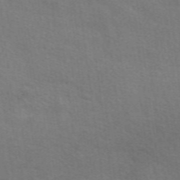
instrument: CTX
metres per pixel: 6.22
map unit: eAb
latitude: 50.4223
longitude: 113.1242
